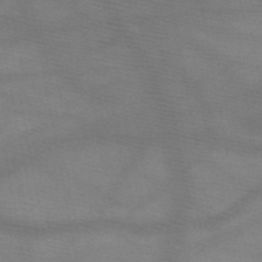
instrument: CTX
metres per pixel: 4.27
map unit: HNb
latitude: -49.4266
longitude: -41.1214
